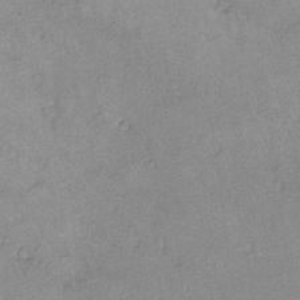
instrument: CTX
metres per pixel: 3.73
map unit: lHvf
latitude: -13.9178
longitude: -103.7638
